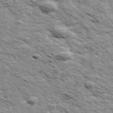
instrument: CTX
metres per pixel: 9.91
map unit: Ave
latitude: 41.9339
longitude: -109.2914
